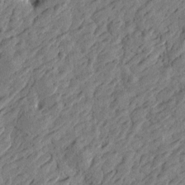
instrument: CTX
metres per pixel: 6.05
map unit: Htu
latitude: -3.4265
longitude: -179.4049
